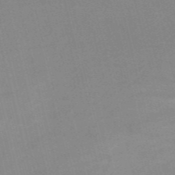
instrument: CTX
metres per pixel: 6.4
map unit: HNb
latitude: -52.6707
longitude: -47.0081
